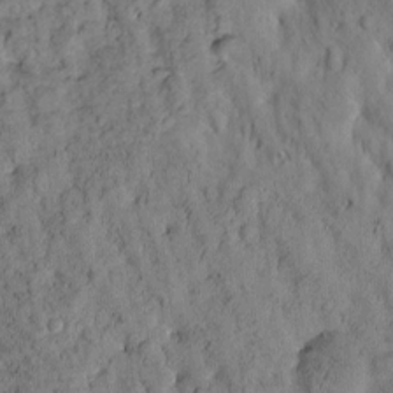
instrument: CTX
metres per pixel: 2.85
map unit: Htu
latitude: -3.3509
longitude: 173.8800
